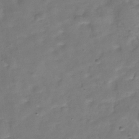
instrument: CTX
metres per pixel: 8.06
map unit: Hve
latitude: -30.4251
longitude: 93.2376
